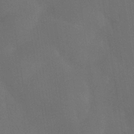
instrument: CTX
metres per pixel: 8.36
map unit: ANa
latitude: -39.4644
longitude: 95.6721
